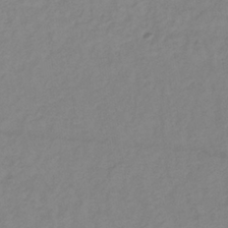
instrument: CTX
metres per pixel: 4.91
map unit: lHb
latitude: -35.1053
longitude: 71.4455
